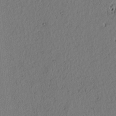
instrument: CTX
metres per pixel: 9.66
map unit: lAvf
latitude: 8.1956
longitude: 164.7275
